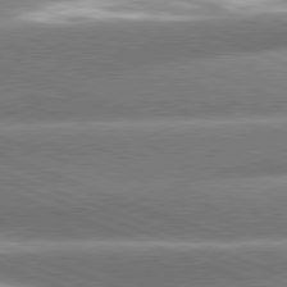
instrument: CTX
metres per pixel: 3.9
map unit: lApd
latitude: 80.8758
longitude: -157.8583
